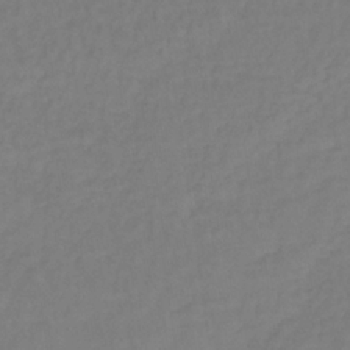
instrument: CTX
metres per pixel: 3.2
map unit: lHb
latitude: -35.4076
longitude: 64.1795
